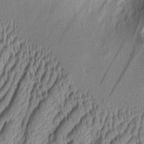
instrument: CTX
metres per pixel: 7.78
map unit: Aa
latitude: 7.7450
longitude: -129.3670
